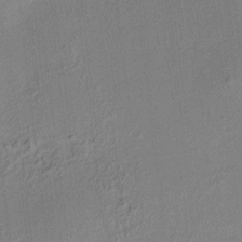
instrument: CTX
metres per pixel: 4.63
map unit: HNhu
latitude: 7.0836
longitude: 15.4266
